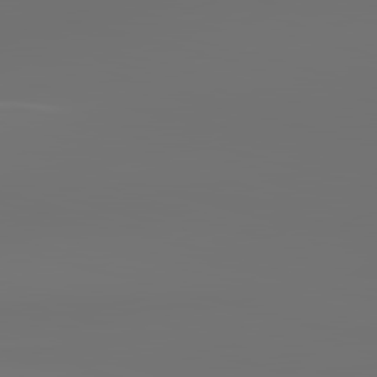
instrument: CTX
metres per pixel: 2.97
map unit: lApd
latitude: 83.4993
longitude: -131.5372
